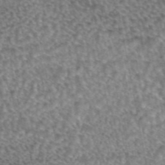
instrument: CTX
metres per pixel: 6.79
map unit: eAb
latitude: 44.5357
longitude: 108.0472
